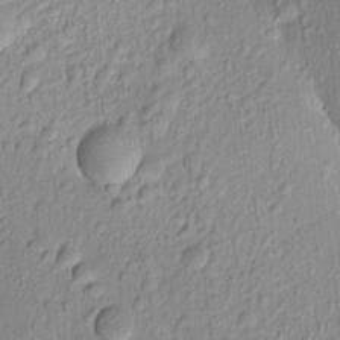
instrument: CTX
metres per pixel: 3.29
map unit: Aa
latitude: 17.3860
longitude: -146.6113
